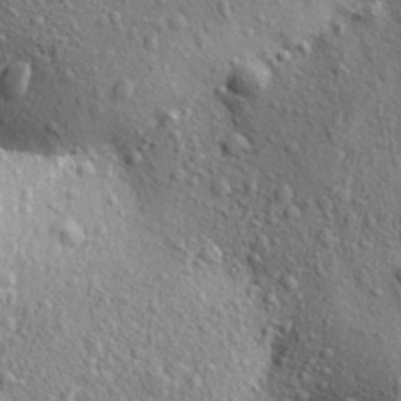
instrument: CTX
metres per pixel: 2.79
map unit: Aa
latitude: 28.1955
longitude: -148.7246
